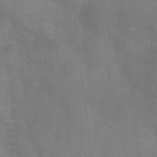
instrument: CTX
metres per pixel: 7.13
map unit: Nhu
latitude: 2.6679
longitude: -17.0080
